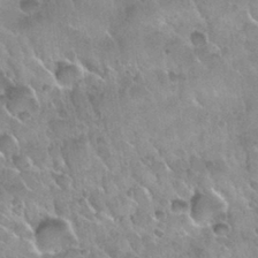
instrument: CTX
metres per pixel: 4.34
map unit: Nhu
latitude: 30.1578
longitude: -54.4790
